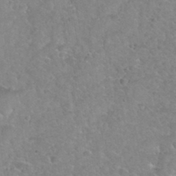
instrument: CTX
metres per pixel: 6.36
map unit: Hto
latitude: 35.6505
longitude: -51.1403
